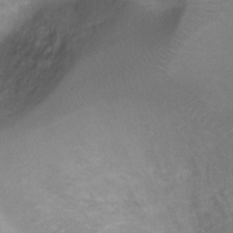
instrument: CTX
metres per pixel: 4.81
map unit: Ht
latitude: 3.6883
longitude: -29.4804
